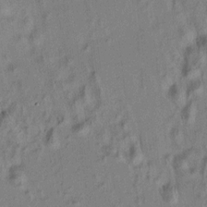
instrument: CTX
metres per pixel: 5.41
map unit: HNhu
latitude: 7.5182
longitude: 15.3888
